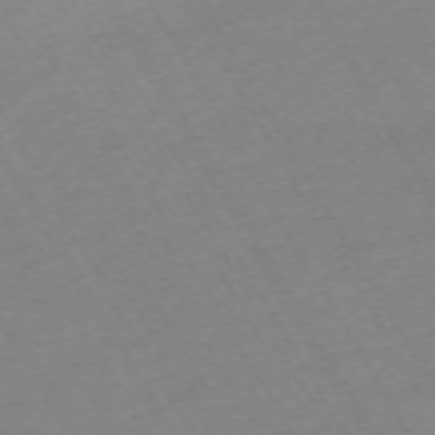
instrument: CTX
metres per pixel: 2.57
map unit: Hpe
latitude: -72.1794
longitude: 9.3321
